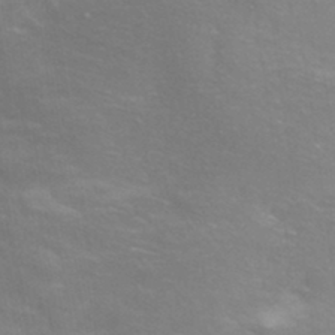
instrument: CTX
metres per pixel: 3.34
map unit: Nhe
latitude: -45.9367
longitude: 152.7463
